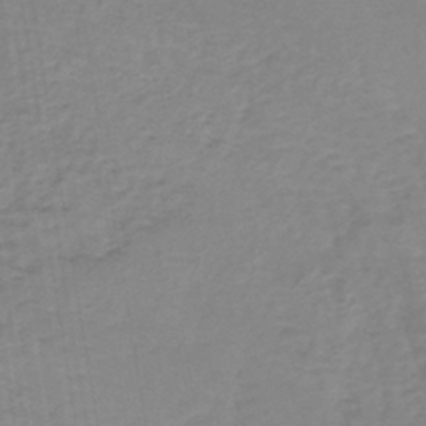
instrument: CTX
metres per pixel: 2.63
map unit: lHb
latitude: -42.1794
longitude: 71.2565
